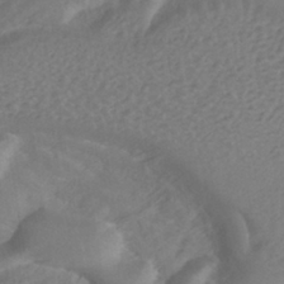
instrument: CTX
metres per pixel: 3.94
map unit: HNhu
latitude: -40.2172
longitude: 109.3887
